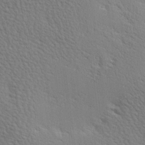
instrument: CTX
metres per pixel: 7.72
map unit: Hve
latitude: 2.2711
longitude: -123.7072
